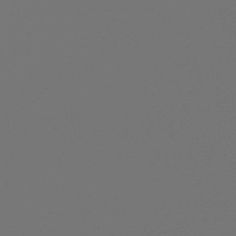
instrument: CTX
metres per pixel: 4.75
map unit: HNb
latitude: -49.1809
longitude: 59.6154
